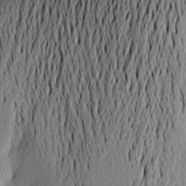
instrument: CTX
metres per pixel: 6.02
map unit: Aa
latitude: 18.7435
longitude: -148.9325
